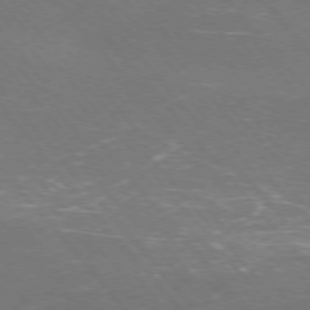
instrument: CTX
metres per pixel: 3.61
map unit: Ap
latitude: -75.8612
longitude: -69.1025
